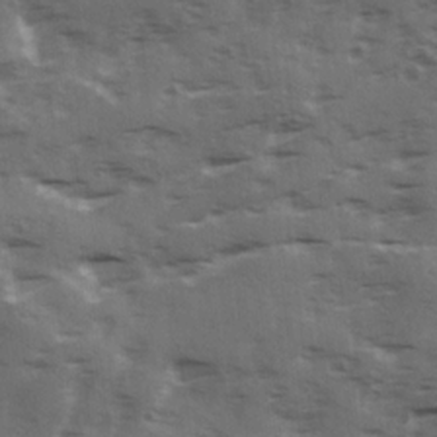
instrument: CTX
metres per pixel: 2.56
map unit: Ave
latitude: 18.8569
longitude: -130.8380
